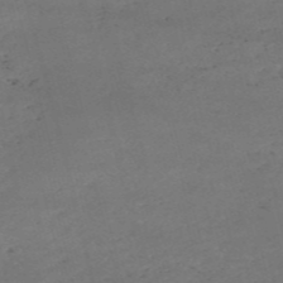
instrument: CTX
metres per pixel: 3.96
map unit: HNb
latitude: -54.3117
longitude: -35.8583
